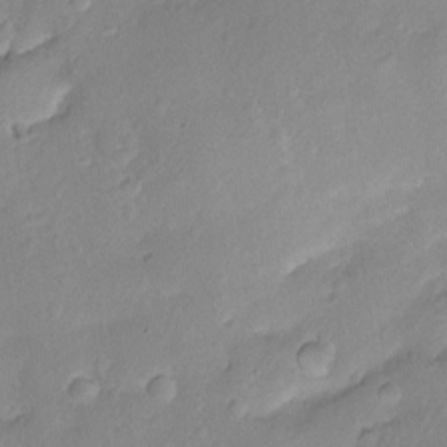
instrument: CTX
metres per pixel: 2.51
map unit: Nhu
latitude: -12.1606
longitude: -38.2900
